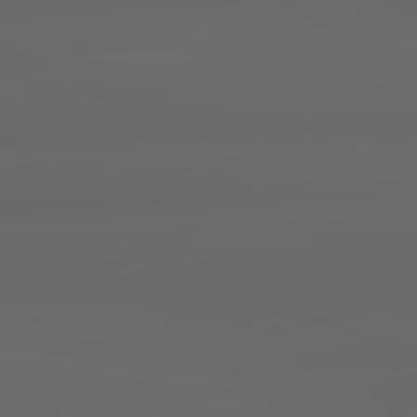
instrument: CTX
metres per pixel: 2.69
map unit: lApd
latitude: 82.2144
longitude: -169.0270
